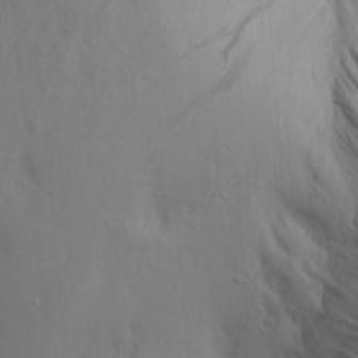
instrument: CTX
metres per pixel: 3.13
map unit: Aa
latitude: 19.4804
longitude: -142.3467
